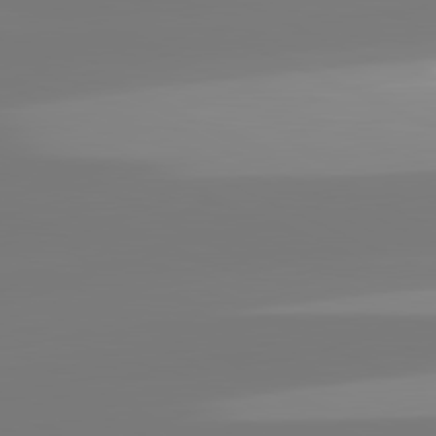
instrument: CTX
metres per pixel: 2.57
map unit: lApd
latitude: 81.7450
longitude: -148.2900
